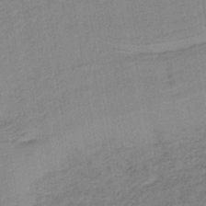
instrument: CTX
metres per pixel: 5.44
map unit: lHb
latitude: -40.5763
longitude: 60.5385
